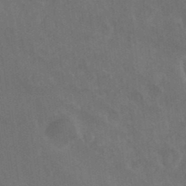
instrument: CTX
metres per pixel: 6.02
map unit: HNhu
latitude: 4.2522
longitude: -1.8394
